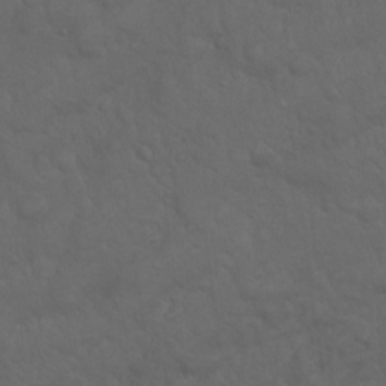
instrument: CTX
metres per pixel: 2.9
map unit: Nhu
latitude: 23.5938
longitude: -62.0255
